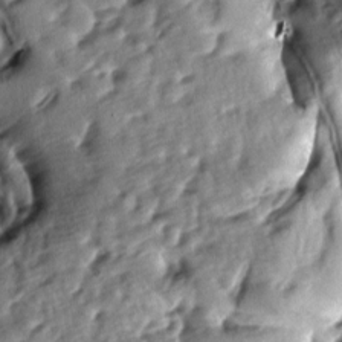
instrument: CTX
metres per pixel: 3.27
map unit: lAa
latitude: -8.1228
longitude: -126.6113
